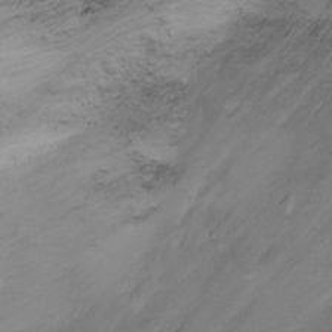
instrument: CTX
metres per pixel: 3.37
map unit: Ht
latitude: -2.2928
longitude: -29.3293
